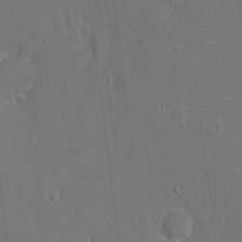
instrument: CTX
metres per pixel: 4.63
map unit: eHh
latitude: 5.4615
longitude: -68.2523
